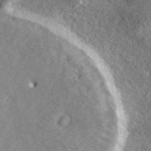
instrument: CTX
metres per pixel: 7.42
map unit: ANa
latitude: 41.2536
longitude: 17.5777
